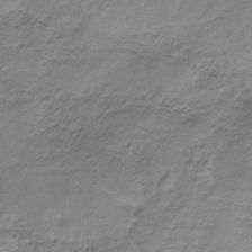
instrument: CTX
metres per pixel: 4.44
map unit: HNb
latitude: -34.7463
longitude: 58.4440
